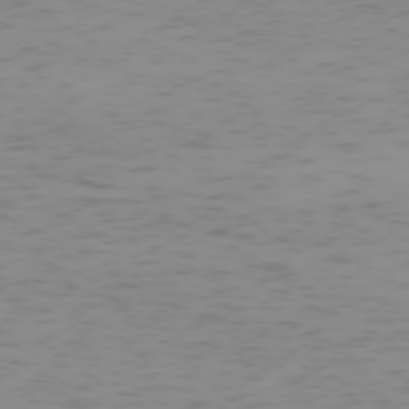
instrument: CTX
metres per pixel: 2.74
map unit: Hpe
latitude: -74.4251
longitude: 7.8044
